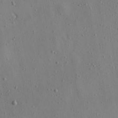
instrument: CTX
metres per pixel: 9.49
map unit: Aa
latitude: 22.5357
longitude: -142.3845
